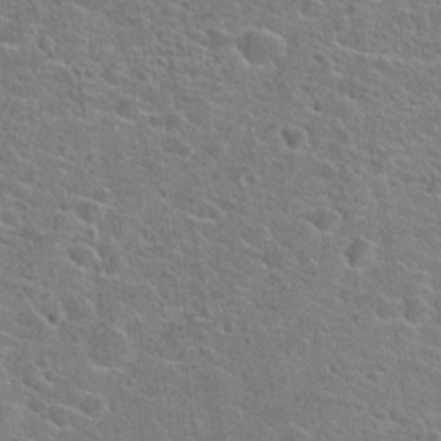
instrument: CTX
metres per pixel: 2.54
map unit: Hto
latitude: 22.4412
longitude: -44.7624
